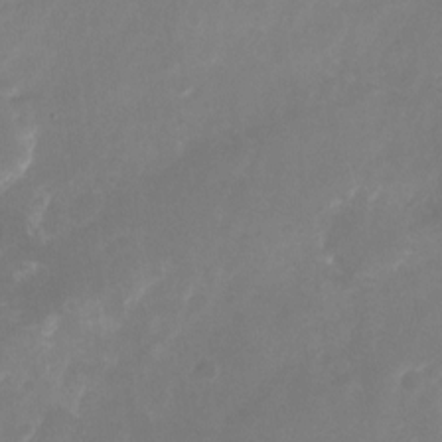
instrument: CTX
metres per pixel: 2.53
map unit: Nhu
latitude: -25.4265
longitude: -71.0080
